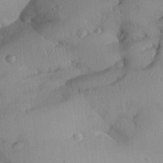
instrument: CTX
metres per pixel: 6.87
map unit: Aa
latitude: 24.8191
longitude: -128.4223
